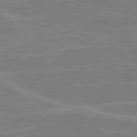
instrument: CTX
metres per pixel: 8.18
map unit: lApd
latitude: 80.6490
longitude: 121.7288
